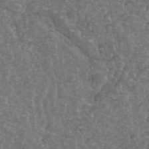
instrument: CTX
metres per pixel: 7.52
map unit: ANa
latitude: 43.1781
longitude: 16.2929
